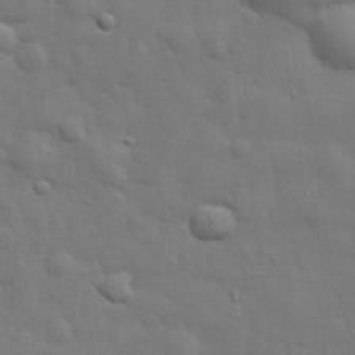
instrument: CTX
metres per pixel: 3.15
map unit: eHh
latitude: 29.6316
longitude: -75.5182
